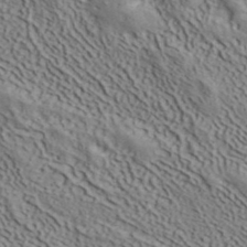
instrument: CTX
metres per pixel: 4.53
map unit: ANa
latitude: 40.9135
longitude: 33.7478
